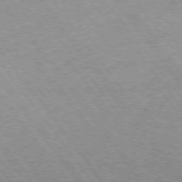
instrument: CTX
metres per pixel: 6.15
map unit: Hpe
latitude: 73.1215
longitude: -141.9717
